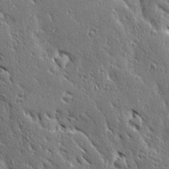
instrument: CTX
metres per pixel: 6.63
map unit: Ave
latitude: 20.4601
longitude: -136.4223
